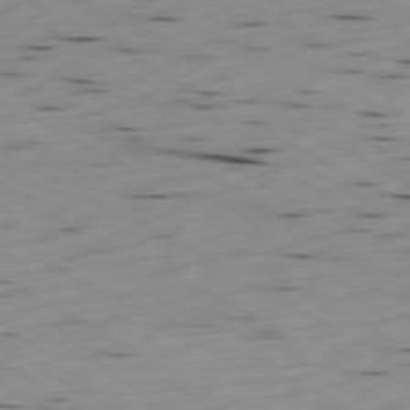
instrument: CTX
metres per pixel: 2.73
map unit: Ap
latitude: -80.5196
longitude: -71.3104
